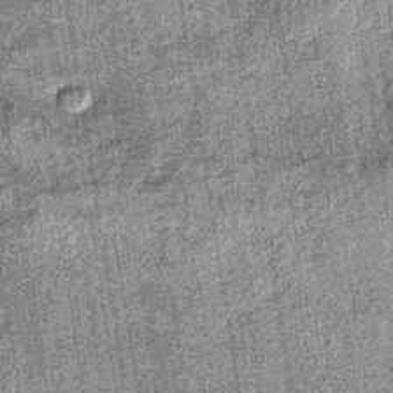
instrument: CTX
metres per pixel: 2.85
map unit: lHb
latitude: -36.8030
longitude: 67.1243
